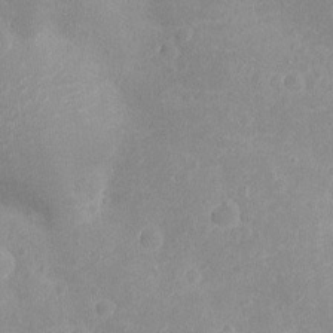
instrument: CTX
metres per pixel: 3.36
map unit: Nhu
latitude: -15.3321
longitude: -25.3481
